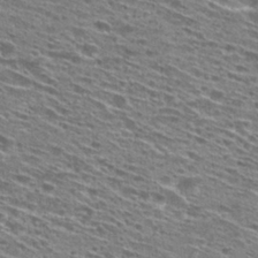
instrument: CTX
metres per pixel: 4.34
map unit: Hto
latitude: 28.6679
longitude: -45.9717
